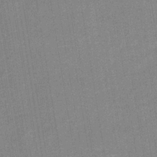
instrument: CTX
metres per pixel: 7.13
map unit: eHb
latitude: -36.0094
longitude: 73.8233
